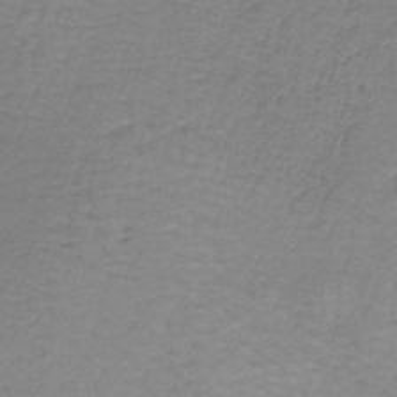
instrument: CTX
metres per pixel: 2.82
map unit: HNb
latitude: -36.0472
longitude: 53.4643
